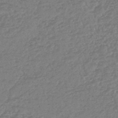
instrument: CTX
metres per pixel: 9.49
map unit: lHb
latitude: -43.3320
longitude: 79.5588
